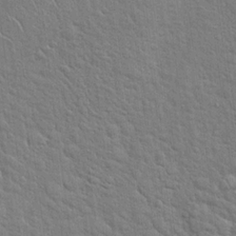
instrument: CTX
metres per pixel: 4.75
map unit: Hto
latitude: 19.2159
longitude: -51.7827
